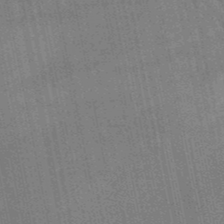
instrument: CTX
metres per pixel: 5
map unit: lHb
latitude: -49.4833
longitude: 74.0283
